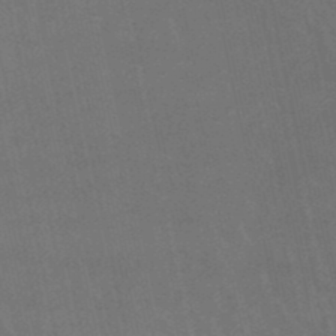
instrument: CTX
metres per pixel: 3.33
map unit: lHb
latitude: -48.4251
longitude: 72.6140
